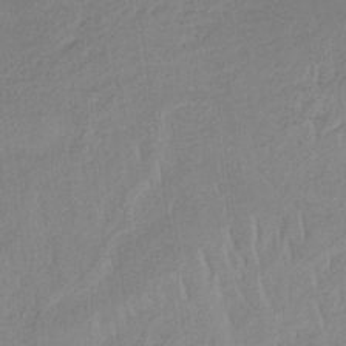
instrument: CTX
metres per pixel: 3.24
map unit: HNb
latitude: -32.9353
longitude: 63.1809
